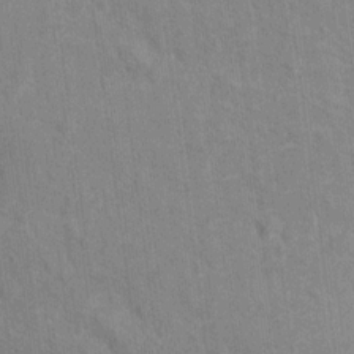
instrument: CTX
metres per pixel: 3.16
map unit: Hto
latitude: 13.4804
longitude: -38.1578
